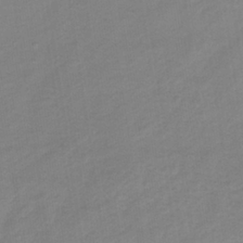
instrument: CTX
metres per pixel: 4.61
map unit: lHb
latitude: -34.4629
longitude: 68.8974
